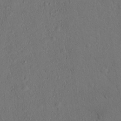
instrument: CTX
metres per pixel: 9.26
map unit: lAvf
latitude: 8.0255
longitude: 168.3306
